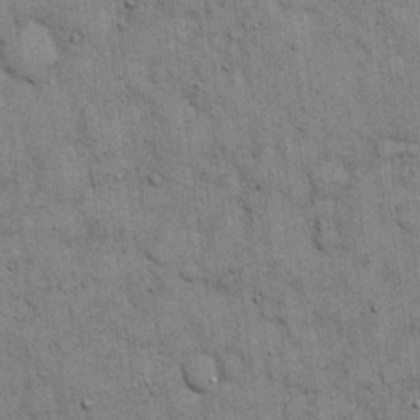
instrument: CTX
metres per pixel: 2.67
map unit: eHh
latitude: 15.6694
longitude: -62.6113
